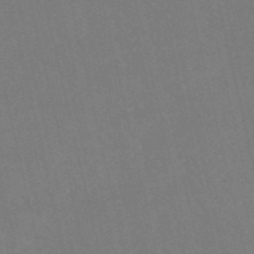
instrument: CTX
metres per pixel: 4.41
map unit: HNb
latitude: -54.2551
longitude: -35.0269
